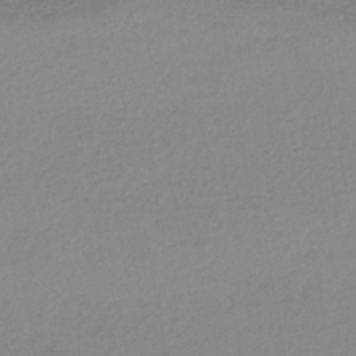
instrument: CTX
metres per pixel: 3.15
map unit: HNhu
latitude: -44.1417
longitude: 95.1242
